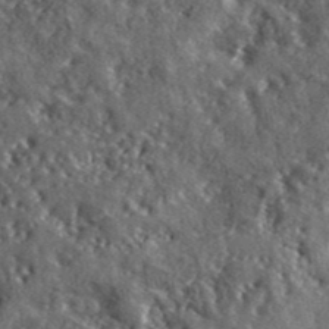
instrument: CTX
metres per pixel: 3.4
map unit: lHvf
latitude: 41.9150
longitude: -89.2915
